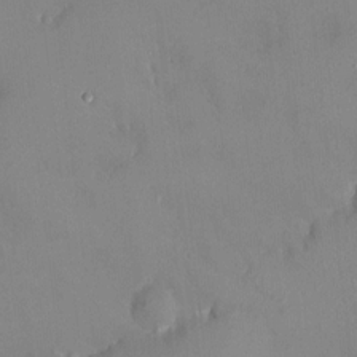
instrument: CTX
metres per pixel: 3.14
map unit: HNhu
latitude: 7.1970
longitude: 4.6329
